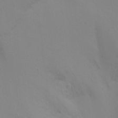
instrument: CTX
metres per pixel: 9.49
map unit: Ht
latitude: 0.8947
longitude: -34.1955
